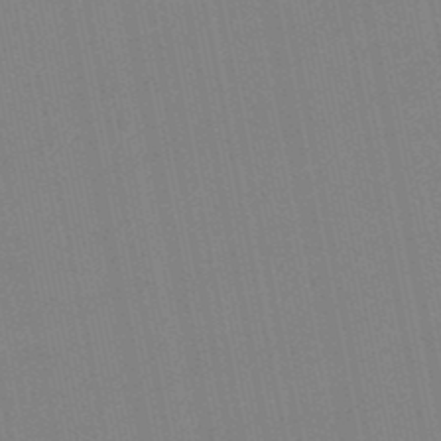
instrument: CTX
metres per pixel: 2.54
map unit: lHb
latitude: -49.0865
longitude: 80.2740
